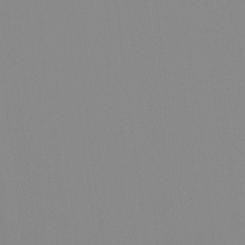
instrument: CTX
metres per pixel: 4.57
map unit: Ht
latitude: -14.7464
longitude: -52.0444
